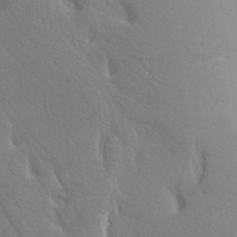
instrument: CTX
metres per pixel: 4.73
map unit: Aa
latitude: 25.3481
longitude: -148.1389
